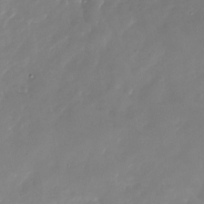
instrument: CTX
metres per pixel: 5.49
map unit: Nhu
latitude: -27.3131
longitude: -60.7813
